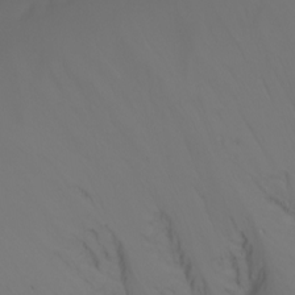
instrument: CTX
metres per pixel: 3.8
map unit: Nhu
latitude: -7.2565
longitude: -72.4034
